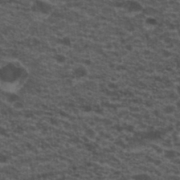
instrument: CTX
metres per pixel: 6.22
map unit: Hto
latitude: 19.9717
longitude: -36.6302
